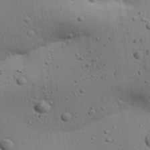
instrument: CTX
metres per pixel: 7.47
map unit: Aa
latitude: 27.4993
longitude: -130.2145
